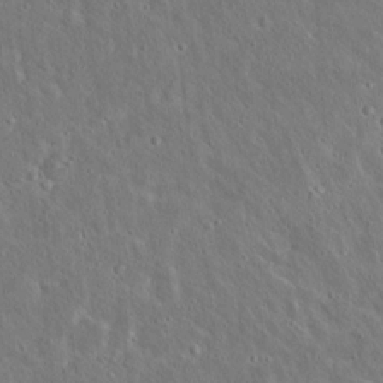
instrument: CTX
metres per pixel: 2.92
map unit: Hto
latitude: 16.2523
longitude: -37.8961
